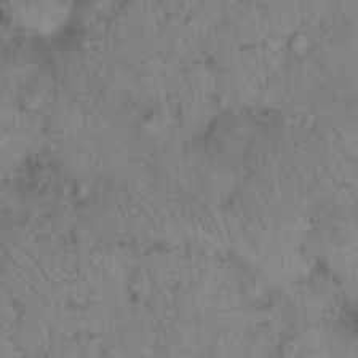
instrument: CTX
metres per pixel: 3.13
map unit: eHh
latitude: 15.0081
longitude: -64.4223
